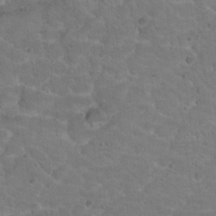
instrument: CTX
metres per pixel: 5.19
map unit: Nhu
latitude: 17.8394
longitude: -34.0822
